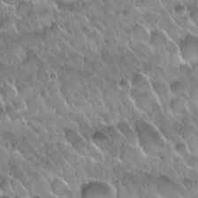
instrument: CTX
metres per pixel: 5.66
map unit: Nhu
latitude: 30.1389
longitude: -54.5357
